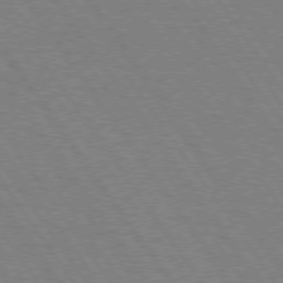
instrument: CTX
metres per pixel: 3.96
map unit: Hpe
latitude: 74.7246
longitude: -136.9325
